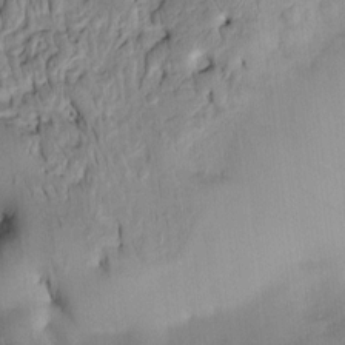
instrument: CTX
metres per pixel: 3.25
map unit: Htu
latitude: -3.3887
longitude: 152.1416
